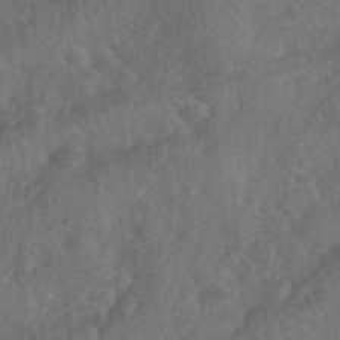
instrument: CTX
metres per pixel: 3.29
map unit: eHh
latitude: 39.7827
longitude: -56.0633
